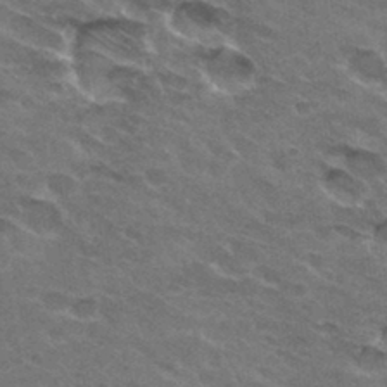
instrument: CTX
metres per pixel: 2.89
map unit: Hto
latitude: 32.0255
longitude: -45.1214
